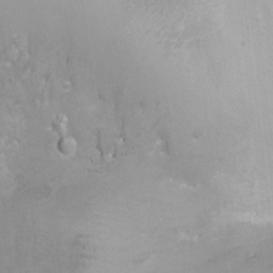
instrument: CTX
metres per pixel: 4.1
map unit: Nhu
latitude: -0.8219
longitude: -15.4805
